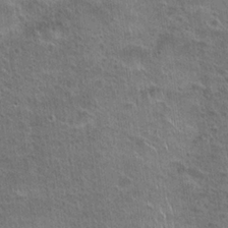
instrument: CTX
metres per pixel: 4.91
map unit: Hto
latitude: 23.2348
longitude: -49.3482
